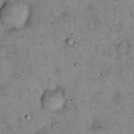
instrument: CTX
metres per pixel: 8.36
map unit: eHh
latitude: 15.6316
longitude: -62.1956
